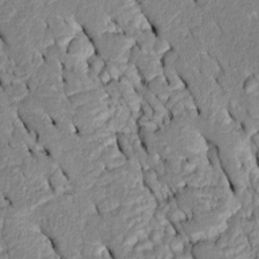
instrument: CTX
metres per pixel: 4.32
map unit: Htu
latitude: -0.6519
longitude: 150.4817
